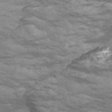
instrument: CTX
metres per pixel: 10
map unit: Nve
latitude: -58.1983
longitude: 54.4440
